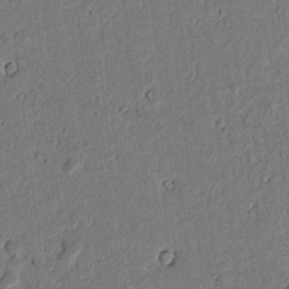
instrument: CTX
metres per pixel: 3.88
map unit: lAvf
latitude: 5.0647
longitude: 168.7463
